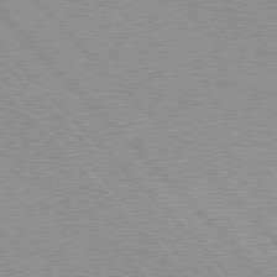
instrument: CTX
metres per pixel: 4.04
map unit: Hpe
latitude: 77.4615
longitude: -157.9150
